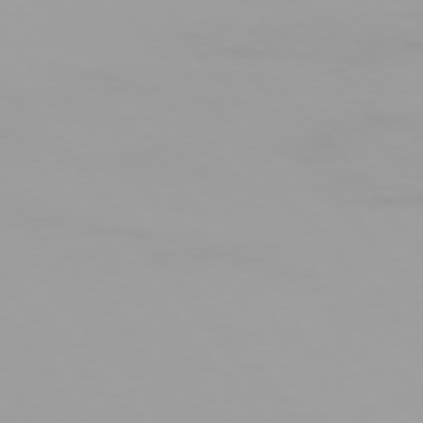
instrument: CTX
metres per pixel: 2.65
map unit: Ap
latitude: -76.8030
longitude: -74.5357
